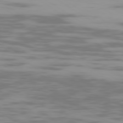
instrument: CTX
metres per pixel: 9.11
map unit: Ap
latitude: -79.4832
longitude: -102.8191
